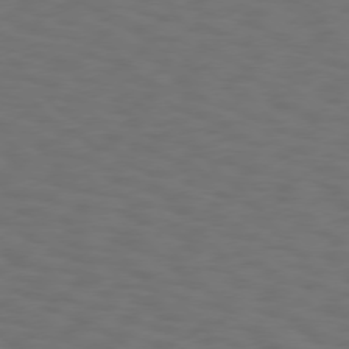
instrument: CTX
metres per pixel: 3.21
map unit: Hpe
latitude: 75.4426
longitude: -133.4804
